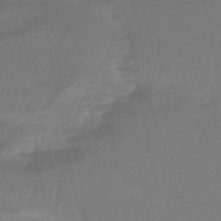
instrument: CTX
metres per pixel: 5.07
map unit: HNhu
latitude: -46.0283
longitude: 94.1227
